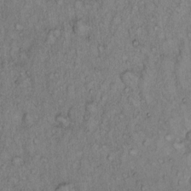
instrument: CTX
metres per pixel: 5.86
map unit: Hto
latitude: 13.4238
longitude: -57.0080
